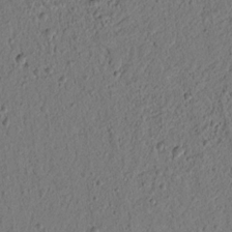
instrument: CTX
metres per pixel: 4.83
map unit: lAvf
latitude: 7.1403
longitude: 165.3132
